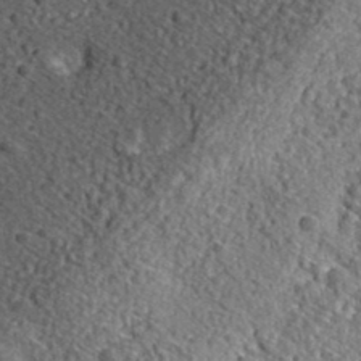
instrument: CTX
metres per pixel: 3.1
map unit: eHh
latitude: 37.2537
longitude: -79.1214
